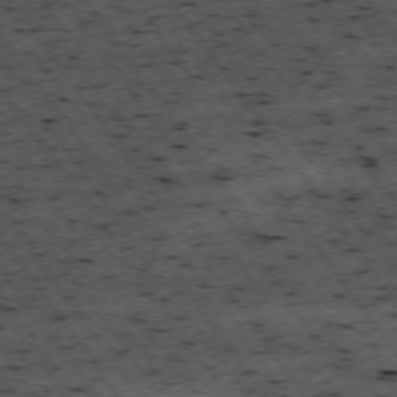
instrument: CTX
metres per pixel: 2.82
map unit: Hpe
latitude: -74.6330
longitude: 2.2172
